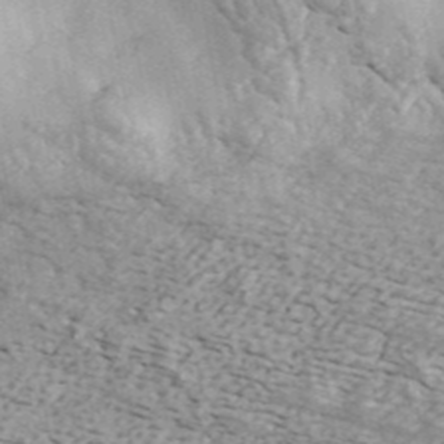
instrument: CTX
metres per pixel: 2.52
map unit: ANa
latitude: 44.3467
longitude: 46.8786
